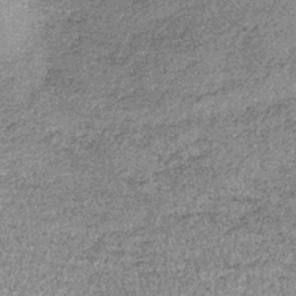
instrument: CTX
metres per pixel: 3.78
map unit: lHb
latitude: -36.1227
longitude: 64.8597
